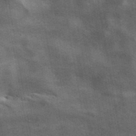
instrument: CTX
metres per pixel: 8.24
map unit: ANa
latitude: 42.0255
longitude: 16.0094
